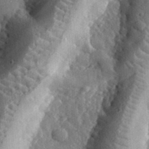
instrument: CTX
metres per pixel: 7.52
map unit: eHh
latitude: 33.3293
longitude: -80.4034
